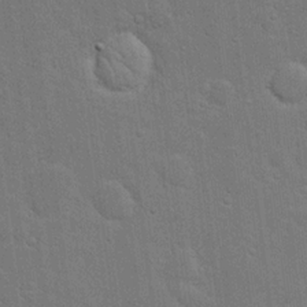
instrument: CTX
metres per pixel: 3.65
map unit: eHh
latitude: 19.8394
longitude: -62.1767
